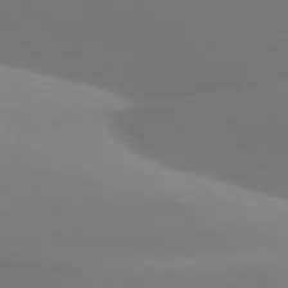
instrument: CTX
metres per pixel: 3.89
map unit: lApd
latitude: 77.8961
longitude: -50.8380
